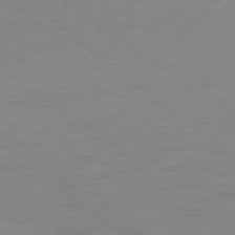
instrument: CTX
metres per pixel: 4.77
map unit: Ap
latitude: -77.5777
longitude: -76.6490
